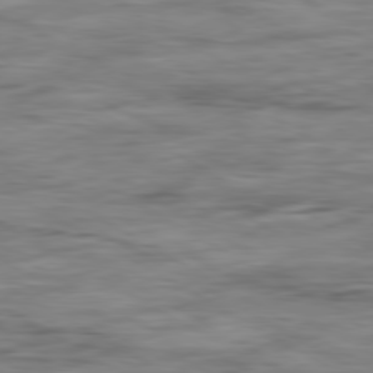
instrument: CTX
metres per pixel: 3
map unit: Ap
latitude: -80.9731
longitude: -97.3293
